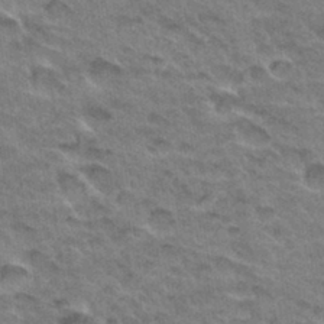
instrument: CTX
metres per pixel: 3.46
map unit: Hto
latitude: 33.3671
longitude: -47.2537
